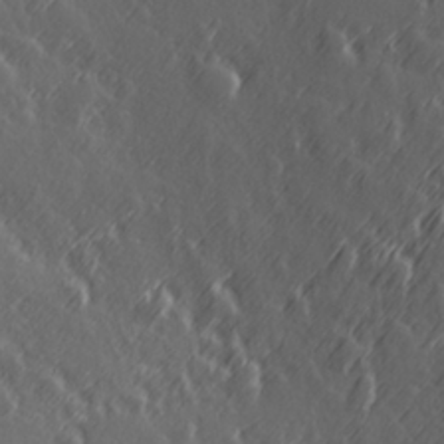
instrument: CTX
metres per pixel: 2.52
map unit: Hve
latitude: 26.8380
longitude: 145.6911
